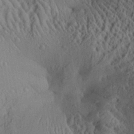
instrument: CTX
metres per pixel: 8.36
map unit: Aa
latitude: 28.8002
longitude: -136.1389
